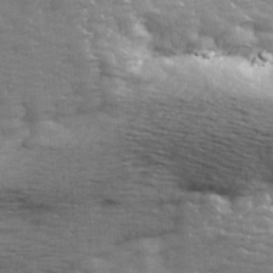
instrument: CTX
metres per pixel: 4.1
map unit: Ave
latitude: 14.1389
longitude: -105.0459
